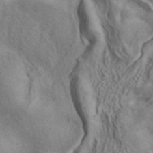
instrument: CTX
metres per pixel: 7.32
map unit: ANa
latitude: 41.2159
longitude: 14.9731
